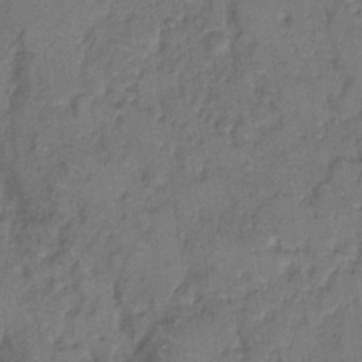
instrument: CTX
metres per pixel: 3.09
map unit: eHh
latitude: 8.7813
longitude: -62.1578
